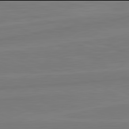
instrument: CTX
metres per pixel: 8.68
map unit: lApd
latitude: 81.9906
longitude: -174.2334
